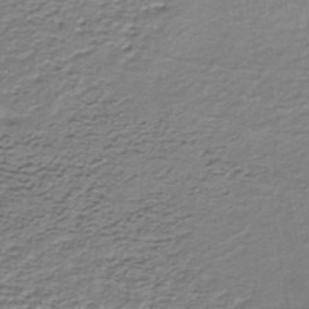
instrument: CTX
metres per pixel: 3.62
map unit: lHb
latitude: -35.1809
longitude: 60.9920
